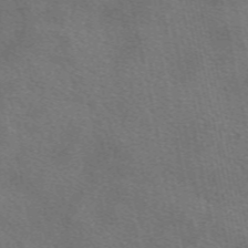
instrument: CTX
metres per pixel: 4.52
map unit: eAb
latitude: 50.8380
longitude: 110.6518
